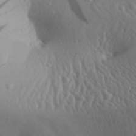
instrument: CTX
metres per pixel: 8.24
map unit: Aa
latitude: 30.9325
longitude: -135.8961
